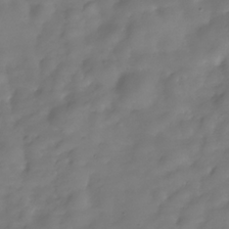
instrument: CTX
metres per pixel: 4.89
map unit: Hve
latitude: -30.7841
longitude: 94.5195
